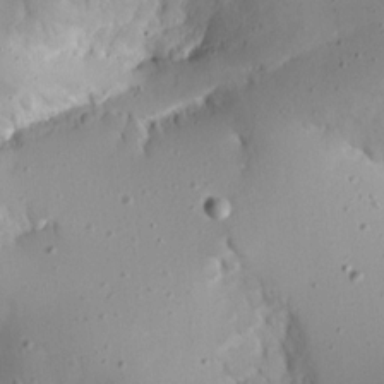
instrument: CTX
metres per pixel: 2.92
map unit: Aa
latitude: 13.1781
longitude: -141.0647
